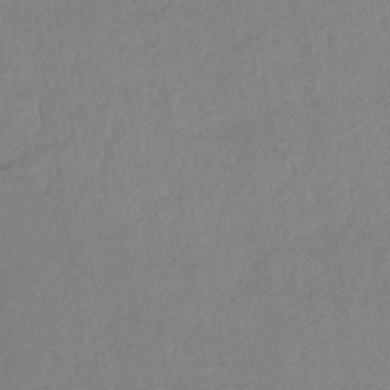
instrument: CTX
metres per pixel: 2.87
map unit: HNb
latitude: -33.5966
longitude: 63.6722
